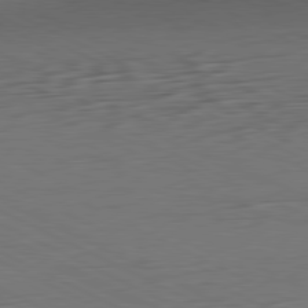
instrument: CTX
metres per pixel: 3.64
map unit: Ap
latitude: -81.6344
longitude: -62.6491
